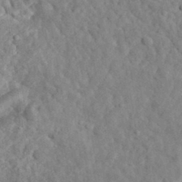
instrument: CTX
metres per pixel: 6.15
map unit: eHh
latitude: 34.9513
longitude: -78.5357
